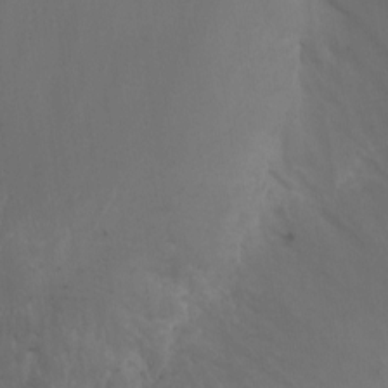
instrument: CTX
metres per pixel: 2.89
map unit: Nhu
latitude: -6.4062
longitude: -67.9150
